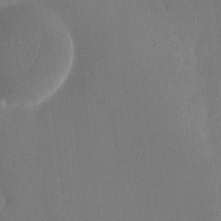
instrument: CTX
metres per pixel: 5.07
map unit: eHh
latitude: 10.1578
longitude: -69.4049
